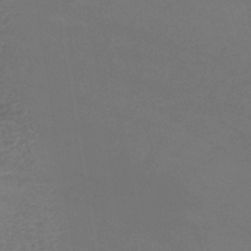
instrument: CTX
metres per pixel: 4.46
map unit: lHb
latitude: -39.8611
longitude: 75.7856
